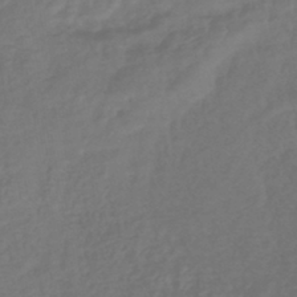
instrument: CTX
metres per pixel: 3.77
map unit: lHb
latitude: -43.4454
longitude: 81.2376
